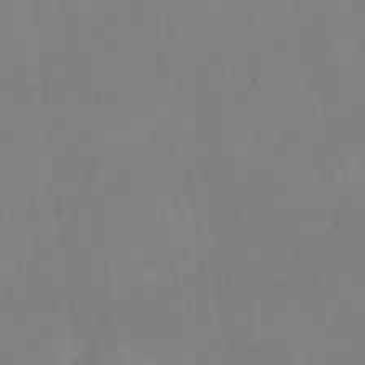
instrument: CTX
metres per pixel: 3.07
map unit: eHh
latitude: 4.2711
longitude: -67.8016
